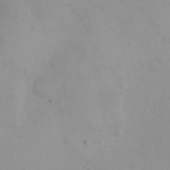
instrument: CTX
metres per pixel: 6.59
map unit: eHh
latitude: 24.3278
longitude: -66.3089
